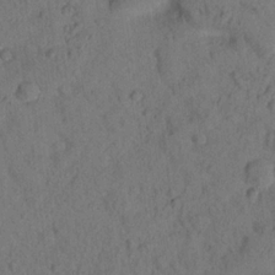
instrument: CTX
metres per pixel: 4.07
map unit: lHvf
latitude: 14.5357
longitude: 178.2361
